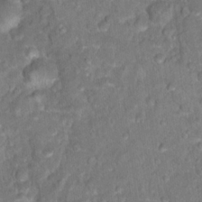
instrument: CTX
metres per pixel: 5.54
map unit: Hto
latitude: 17.6694
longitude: -40.4223
